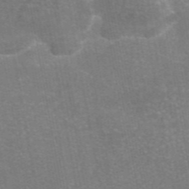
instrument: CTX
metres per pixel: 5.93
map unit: eAb
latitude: 46.6113
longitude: 105.6910
